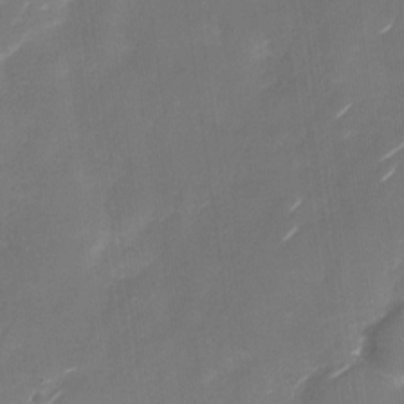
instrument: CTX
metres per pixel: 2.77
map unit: Nhu
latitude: -29.0298
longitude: -74.1578
